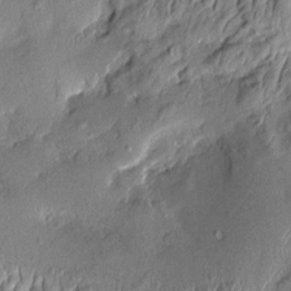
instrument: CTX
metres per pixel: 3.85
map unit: Aa
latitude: 9.2348
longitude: -131.9340
